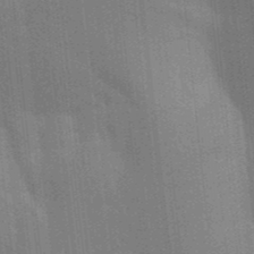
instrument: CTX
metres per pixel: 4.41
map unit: Aa
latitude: 33.1025
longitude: -143.3293
